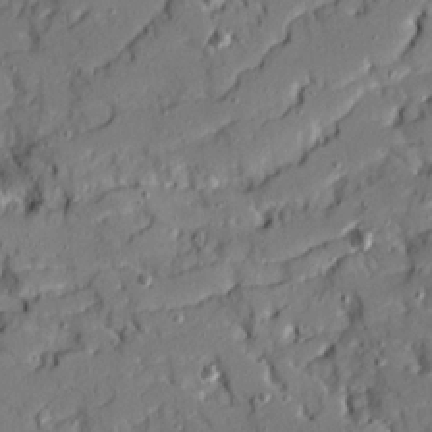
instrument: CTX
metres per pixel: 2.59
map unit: Ave
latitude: 19.2726
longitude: -128.8947
